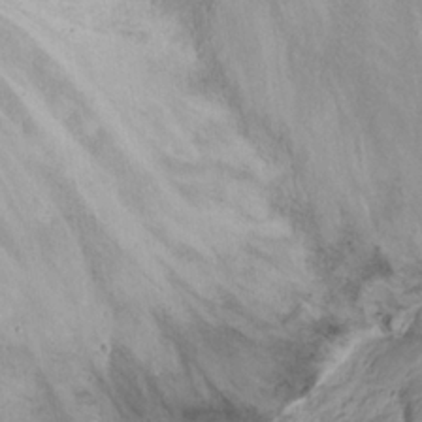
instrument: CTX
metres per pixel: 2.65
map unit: Nhu
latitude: 23.3104
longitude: -62.0633
